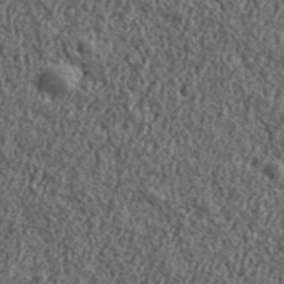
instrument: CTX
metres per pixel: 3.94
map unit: lHvf
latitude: 41.1403
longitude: -90.1956
